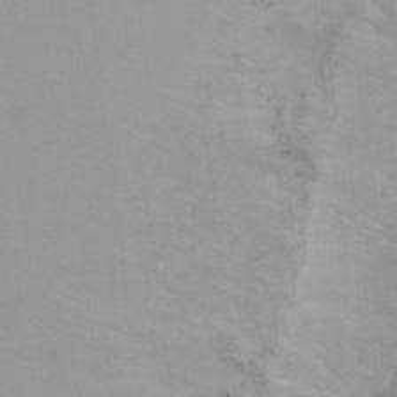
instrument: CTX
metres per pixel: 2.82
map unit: Ht
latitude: 0.6490
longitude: -35.4048
